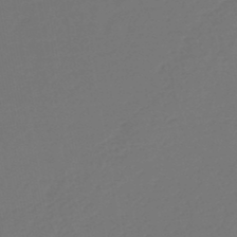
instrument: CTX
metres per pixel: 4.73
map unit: HNb
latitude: -47.7666
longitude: 57.2376
